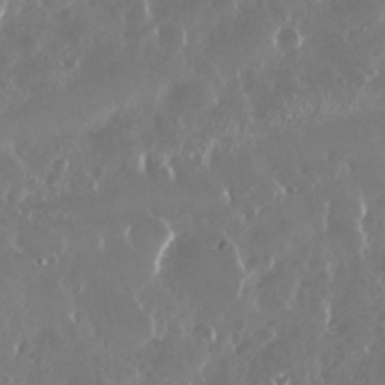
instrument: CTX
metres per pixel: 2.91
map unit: Nhu
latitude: 29.4237
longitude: -59.1214
